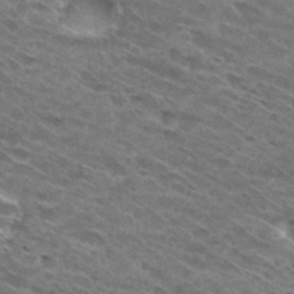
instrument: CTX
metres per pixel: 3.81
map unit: Hto
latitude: 30.8380
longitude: -46.4223
